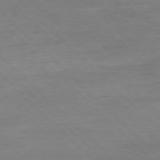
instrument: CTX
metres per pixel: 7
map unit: Ap
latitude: -77.3888
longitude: -88.6491
